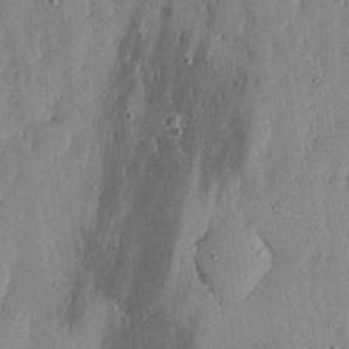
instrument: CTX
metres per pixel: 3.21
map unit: lHvf
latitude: 17.3671
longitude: -116.1956
